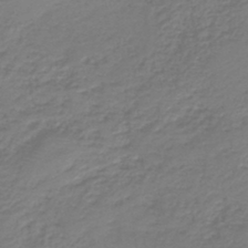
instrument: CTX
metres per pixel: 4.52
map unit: HNb
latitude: -42.1605
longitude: 49.7856
